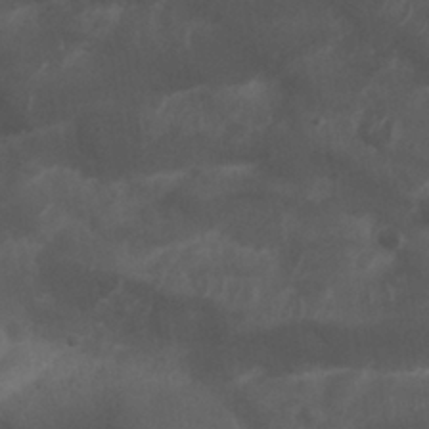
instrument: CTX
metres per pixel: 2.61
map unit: Nhu
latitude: 25.7071
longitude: -62.2523
